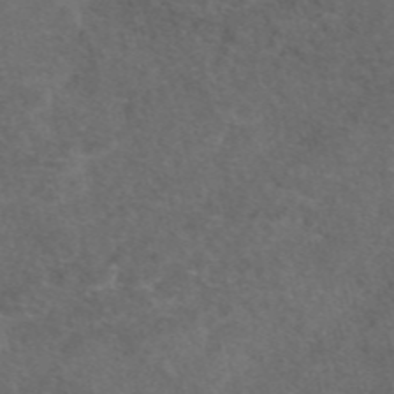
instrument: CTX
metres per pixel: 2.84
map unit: eAb
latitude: 47.8584
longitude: 112.5574
